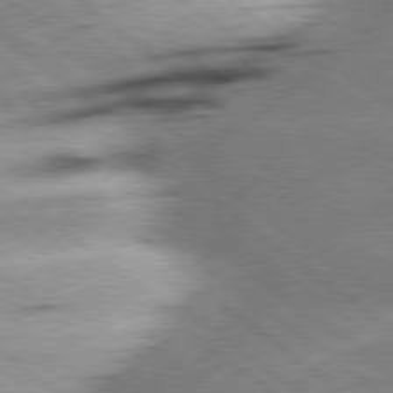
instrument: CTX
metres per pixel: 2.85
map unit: Hpe
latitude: 78.7058
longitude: -154.0444
